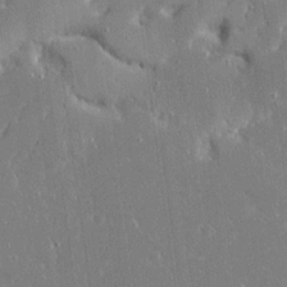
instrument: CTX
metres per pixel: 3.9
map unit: Ave
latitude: 17.1214
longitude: -140.7057
